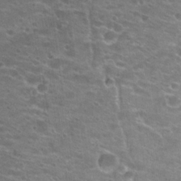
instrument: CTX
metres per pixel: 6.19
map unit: Hto
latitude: 22.2145
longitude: -39.9150
